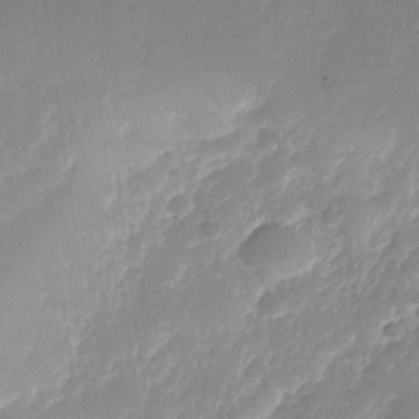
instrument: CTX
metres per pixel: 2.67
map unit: Nhu
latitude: -23.6722
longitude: -69.8206
